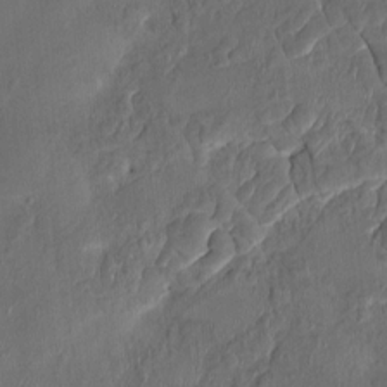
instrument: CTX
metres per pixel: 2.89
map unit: HNhu
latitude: 3.5938
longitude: -7.0647
